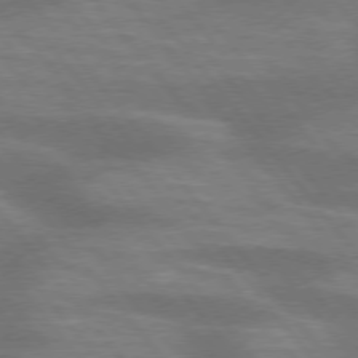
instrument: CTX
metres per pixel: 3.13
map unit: lApd
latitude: 75.3860
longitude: -58.1578
